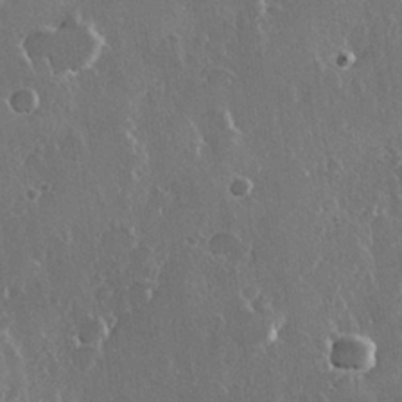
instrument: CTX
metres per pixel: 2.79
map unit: Hve
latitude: 22.6301
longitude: 147.8611
